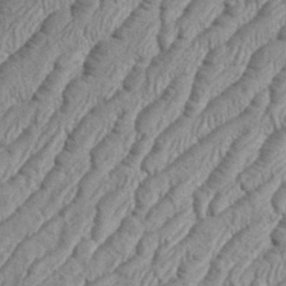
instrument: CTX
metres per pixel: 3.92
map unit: eHh
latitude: 36.7624
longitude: -137.1592
